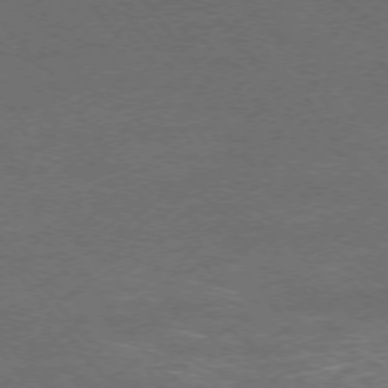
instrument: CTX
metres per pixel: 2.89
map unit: Ap
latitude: -75.4833
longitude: -74.4979
